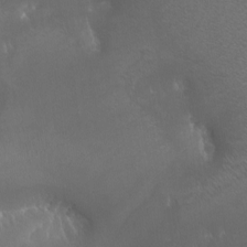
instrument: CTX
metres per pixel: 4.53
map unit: Nhu
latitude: -7.8422
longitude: -91.8205
